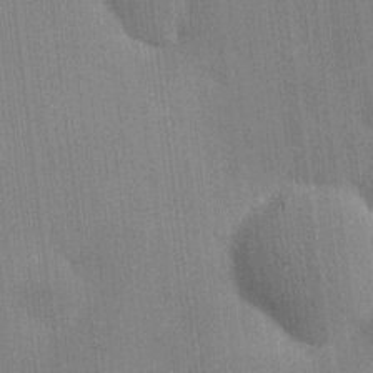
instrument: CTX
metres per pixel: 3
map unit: HNhu
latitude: 9.0836
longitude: 15.6344
